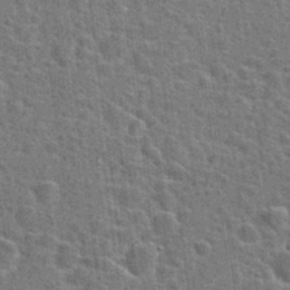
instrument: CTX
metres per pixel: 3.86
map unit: Hto
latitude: 24.1199
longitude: -47.6505
